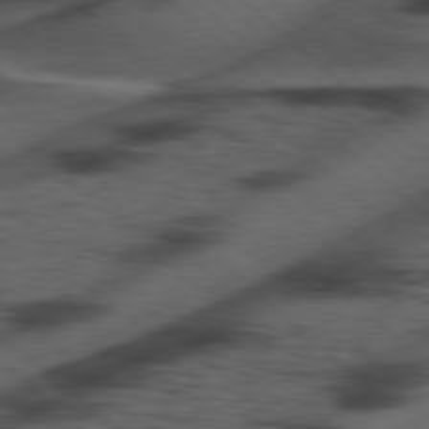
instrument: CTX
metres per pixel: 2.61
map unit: Hpe
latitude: 77.8583
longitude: -155.9528
